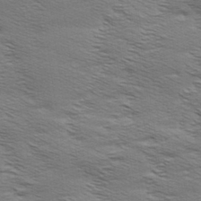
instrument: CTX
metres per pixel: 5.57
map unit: Aa
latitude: 6.1389
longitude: -137.8961
